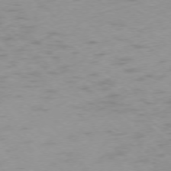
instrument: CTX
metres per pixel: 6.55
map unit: Ap
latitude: -76.8975
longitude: -64.7435
